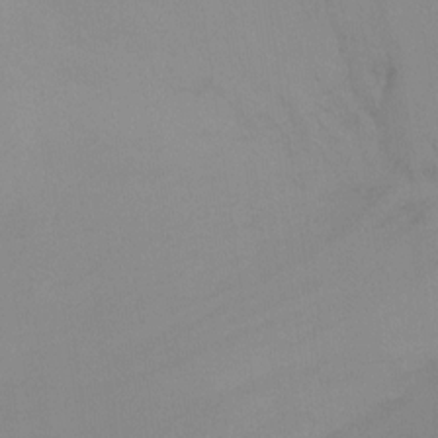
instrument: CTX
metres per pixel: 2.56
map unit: Nhu
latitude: -13.6911
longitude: -60.3845
